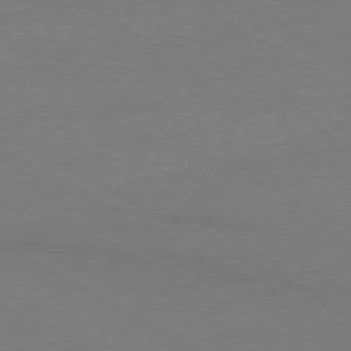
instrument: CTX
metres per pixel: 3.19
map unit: Ap
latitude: -79.5588
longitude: -82.9324
